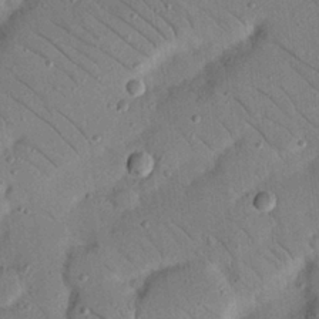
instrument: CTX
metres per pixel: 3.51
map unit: Nhu
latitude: 23.5938
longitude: -73.7072
